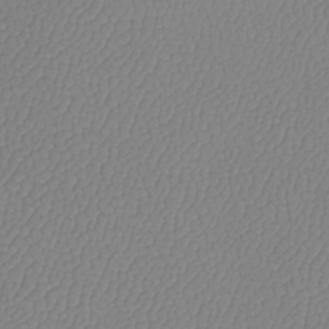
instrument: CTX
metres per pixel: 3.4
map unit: Htu
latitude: -13.1998
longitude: -47.1215
